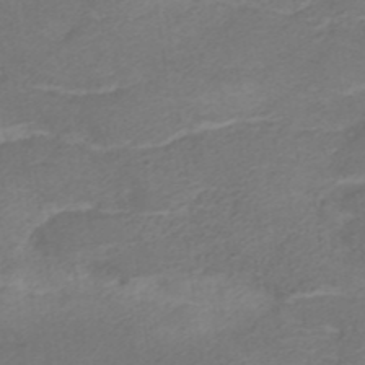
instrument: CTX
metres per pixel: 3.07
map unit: ANa
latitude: 36.4979
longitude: 13.6533
